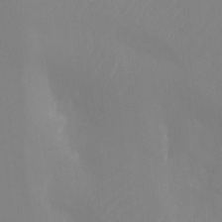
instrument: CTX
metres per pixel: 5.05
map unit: Ht
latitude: -13.8611
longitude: -50.1011
